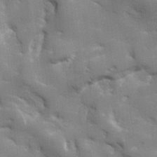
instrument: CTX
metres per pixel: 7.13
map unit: lHvf
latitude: 24.7246
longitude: 142.3495
